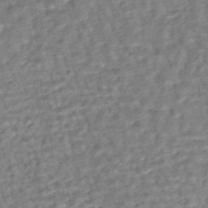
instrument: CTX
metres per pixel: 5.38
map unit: HNhu
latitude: -44.2928
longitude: 101.5588
